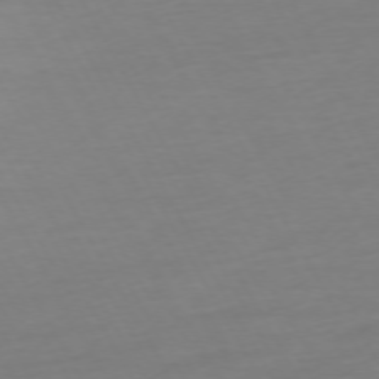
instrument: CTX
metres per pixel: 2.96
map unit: Ap
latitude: -74.5007
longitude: -69.3671
